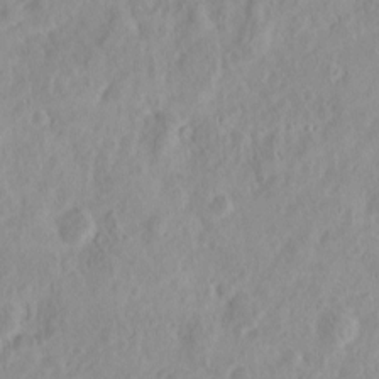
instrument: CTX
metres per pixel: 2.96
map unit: HNhu
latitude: -2.3117
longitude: 10.9164
